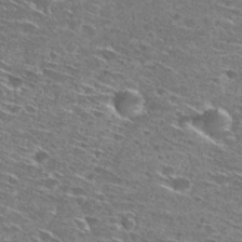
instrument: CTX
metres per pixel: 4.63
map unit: Hto
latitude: 28.1955
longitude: -46.4034
